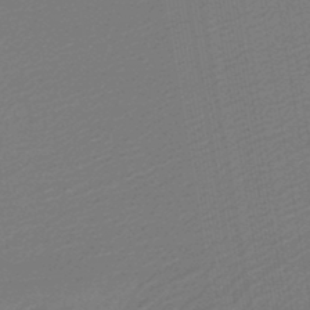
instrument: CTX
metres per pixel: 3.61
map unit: lHb
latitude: -46.5573
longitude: 59.3131
